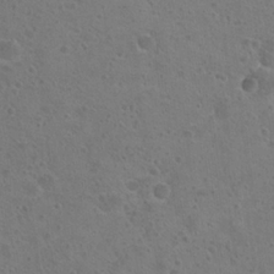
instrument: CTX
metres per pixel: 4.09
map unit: Hto
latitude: 22.5546
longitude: -48.7624
